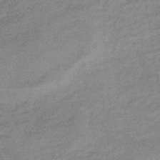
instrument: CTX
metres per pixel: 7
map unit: eHb
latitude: -44.0283
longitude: 88.4440
